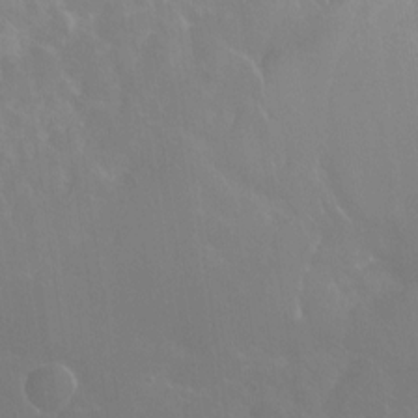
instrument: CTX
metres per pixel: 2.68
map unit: Nhu
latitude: -24.4629
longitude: -72.4979
